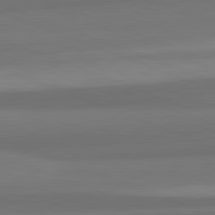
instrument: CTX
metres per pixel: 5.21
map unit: lApd
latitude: 82.2711
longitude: 176.4440
